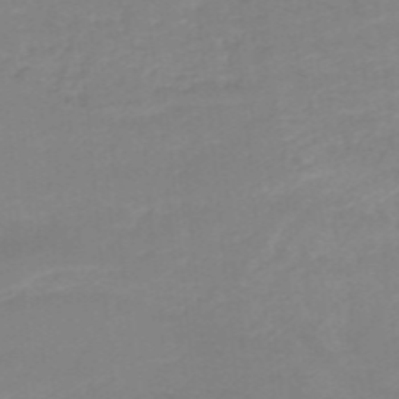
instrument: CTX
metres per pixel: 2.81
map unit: HNb
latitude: -49.3510
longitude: -45.6127
